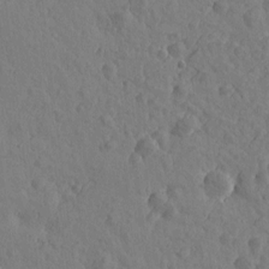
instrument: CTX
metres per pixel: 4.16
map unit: Htu
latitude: -0.9542
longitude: -175.6694
